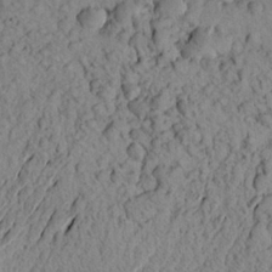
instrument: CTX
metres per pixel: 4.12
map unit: Aa
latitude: 22.7813
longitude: -148.1767
